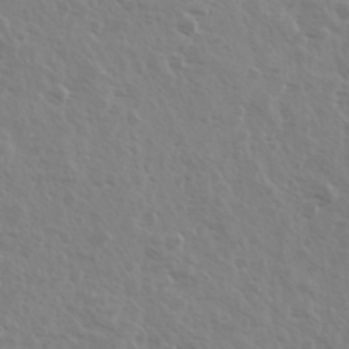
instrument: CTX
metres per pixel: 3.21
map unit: Ave
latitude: 11.1592
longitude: -104.4223
